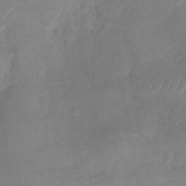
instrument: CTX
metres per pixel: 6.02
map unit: Nhu
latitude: -29.1242
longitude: -63.4427
